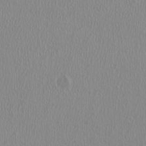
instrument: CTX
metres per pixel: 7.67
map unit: HNhu
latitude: -0.6330
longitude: 1.3888
